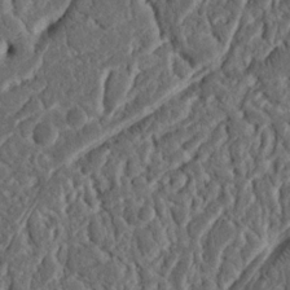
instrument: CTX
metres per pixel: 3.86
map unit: Nhu
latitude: 15.8962
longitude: -74.5735
